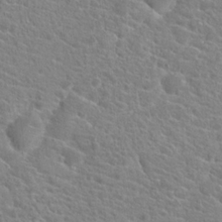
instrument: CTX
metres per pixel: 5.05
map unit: Hto
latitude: 20.7058
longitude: -39.2915
